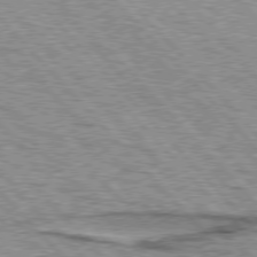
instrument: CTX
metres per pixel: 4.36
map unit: lApd
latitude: 76.8569
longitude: -71.7638
